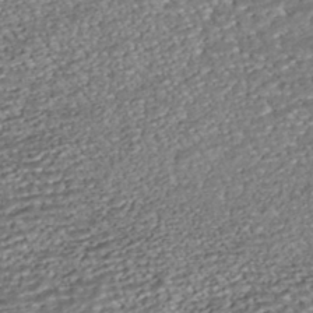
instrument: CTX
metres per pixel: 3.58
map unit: ANa
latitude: -43.1998
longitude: 107.6155
